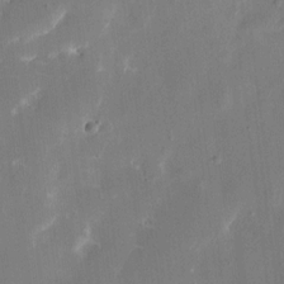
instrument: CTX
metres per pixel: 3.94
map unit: eHh
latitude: 10.2712
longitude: -69.1592
